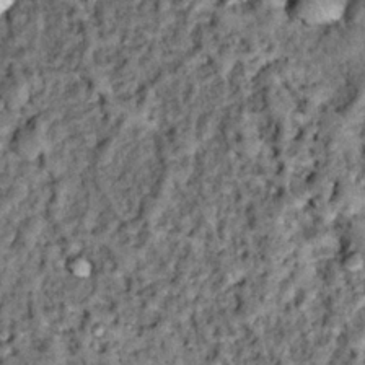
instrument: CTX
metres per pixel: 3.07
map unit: Hto
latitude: 14.5168
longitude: -35.4615
